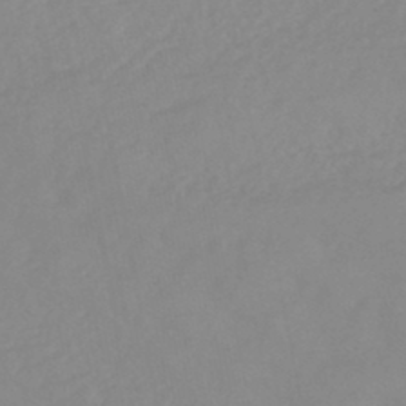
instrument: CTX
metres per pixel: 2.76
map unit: eHb
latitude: -44.6141
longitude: 84.7085
